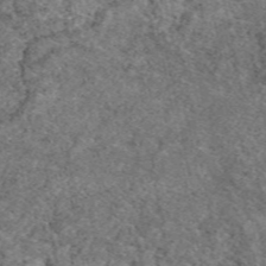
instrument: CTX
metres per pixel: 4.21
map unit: eAb
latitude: 49.3482
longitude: 113.7667
